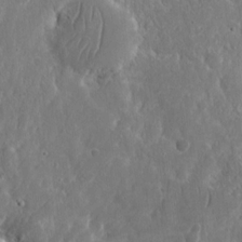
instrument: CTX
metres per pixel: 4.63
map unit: eHh
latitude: 12.9136
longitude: -73.3482
